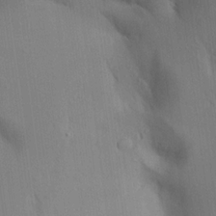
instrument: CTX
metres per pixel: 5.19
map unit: Aa
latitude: 17.6505
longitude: -149.1025
